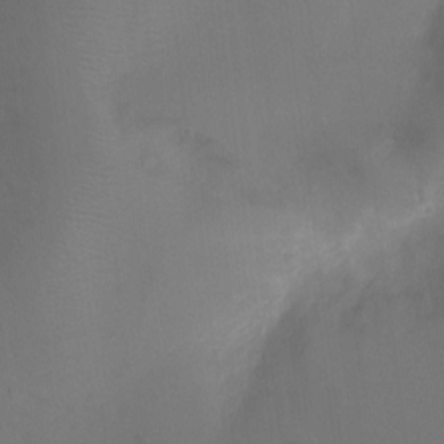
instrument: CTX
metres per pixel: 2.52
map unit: Ht
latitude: -9.4643
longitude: -24.6301
